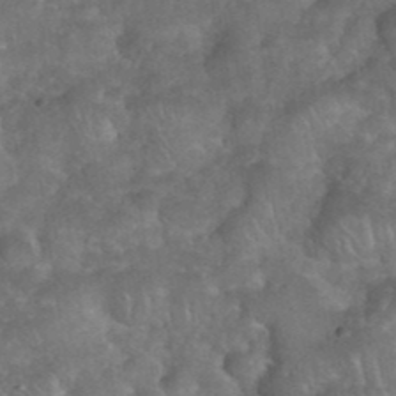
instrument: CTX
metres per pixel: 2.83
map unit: eHh
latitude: 39.6127
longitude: -58.4223
